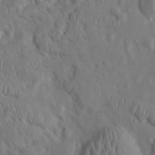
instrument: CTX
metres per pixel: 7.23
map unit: Htu
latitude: 0.4223
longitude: 148.4629
